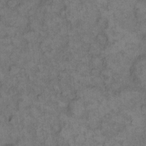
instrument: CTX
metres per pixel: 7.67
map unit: eHh
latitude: 12.3278
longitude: -63.9717
